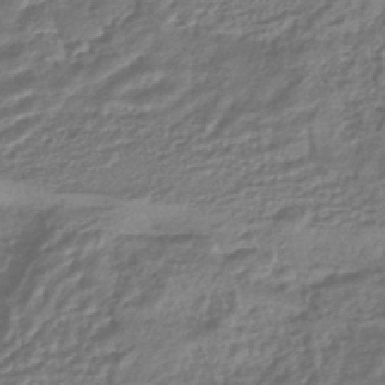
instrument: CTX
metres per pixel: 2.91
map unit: HNhu
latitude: -44.6519
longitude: 97.0865
